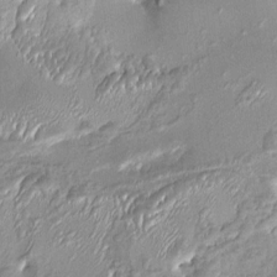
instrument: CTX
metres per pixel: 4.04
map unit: HNhu
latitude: 4.7057
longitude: 8.0283
